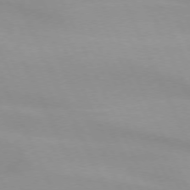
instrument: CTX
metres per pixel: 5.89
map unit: lApd
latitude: 73.2726
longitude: -48.3467
